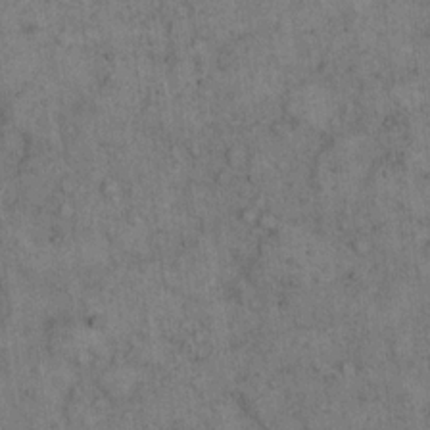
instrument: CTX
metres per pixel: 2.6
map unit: eHh
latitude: 15.9528
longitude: -65.2159
